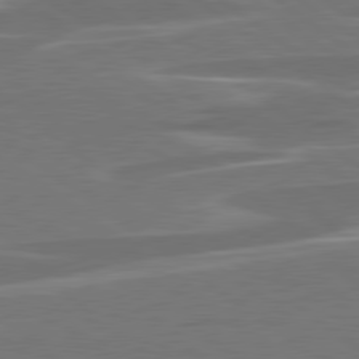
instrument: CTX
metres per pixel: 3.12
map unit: lApd
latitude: 79.2348
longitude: -94.1956
